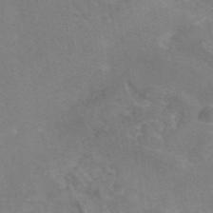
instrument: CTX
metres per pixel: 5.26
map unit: eAb
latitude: 46.0633
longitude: 115.7477
